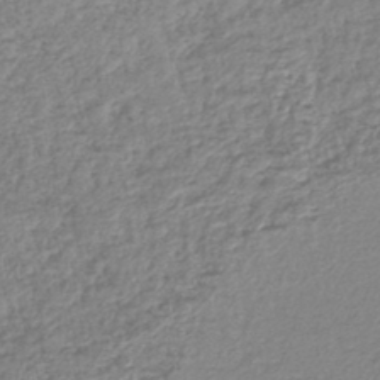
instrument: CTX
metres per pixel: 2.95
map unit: lHb
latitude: -42.7652
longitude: 72.7085
